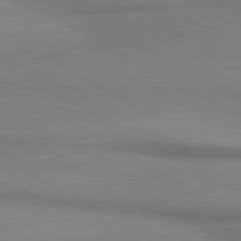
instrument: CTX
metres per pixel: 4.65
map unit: lApd
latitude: 80.3467
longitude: 165.8045
